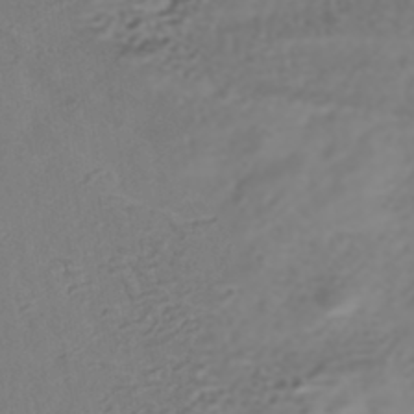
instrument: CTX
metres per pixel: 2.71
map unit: HNhu
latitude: -40.4818
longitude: 108.6707
